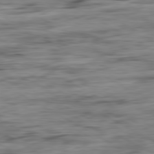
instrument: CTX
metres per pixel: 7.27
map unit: Ap
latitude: -80.9353
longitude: -97.1970
